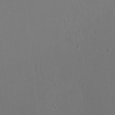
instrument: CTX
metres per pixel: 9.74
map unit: HNhu
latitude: 5.5938
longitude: 8.5196
